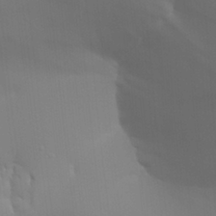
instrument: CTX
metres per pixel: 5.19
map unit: Aa
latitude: 26.8569
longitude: -131.4427
